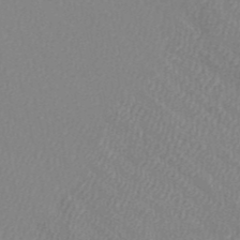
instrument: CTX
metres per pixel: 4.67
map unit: HNb
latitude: -52.3117
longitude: -50.3845
